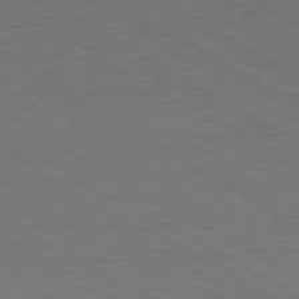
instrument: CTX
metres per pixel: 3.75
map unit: Ap
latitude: -81.6722
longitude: -72.6491
